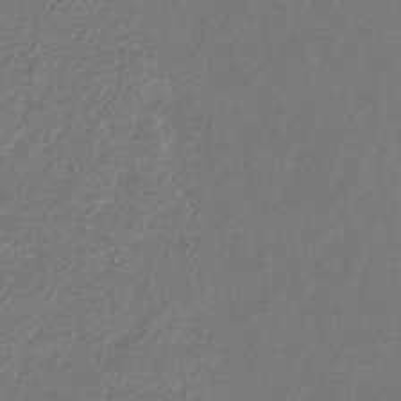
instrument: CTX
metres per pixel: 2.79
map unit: eHb
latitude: -30.8786
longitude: 69.8800
